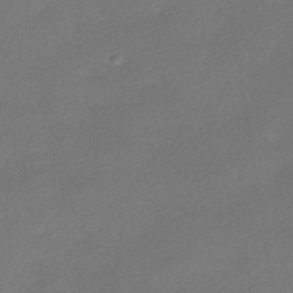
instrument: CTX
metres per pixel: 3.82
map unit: HNhu
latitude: -39.7856
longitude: 94.9541
